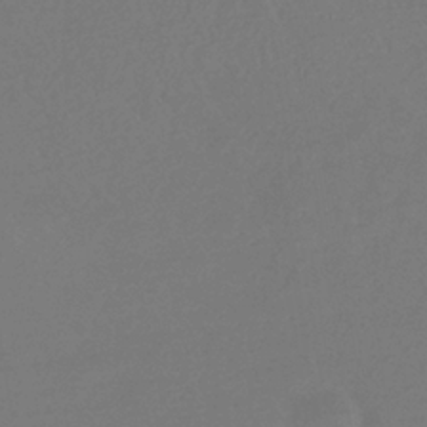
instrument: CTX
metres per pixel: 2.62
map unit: eHb
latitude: -35.0864
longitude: 78.8030
